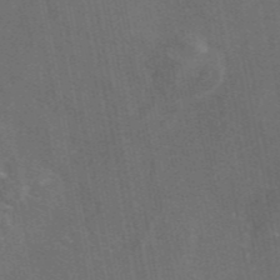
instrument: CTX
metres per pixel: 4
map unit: eAb
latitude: 46.2712
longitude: 116.4628
